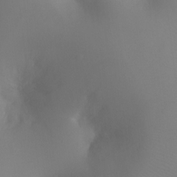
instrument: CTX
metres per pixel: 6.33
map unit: Ht
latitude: -5.7477
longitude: -27.1781
